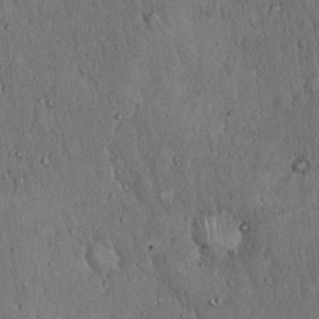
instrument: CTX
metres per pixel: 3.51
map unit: Hto
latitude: 15.9906
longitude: -60.3278
